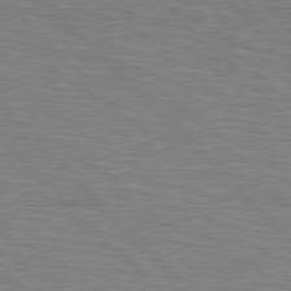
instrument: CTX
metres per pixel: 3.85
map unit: Hpe
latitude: 77.1781
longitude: -151.2726
